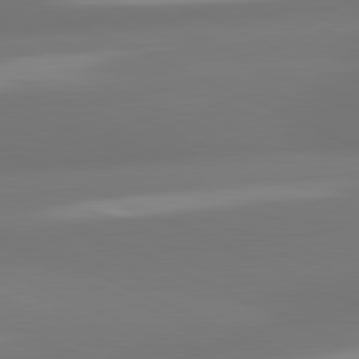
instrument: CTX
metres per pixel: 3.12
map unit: lApd
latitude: 81.4237
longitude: -165.4804
